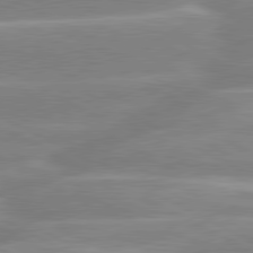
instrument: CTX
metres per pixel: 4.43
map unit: lApd
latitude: 80.3656
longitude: -130.2334
